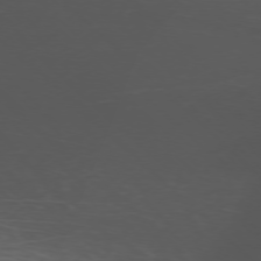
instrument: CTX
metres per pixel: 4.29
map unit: Ap
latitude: -76.2739
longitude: -67.6882
